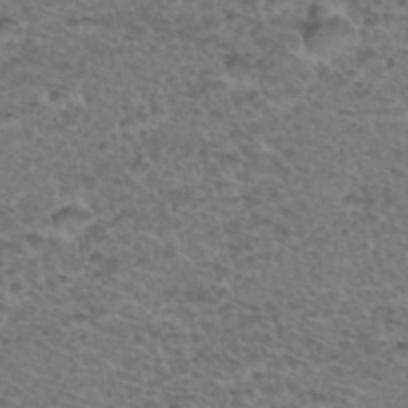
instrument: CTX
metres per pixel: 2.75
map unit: Hto
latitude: 36.7435
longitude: -47.2348
